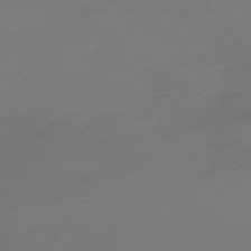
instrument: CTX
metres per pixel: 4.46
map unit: Ap
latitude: -76.9542
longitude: -70.1011
